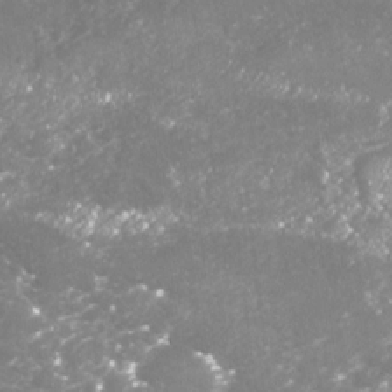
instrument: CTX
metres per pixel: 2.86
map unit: Nhu
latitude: -18.7085
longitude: -57.7071
